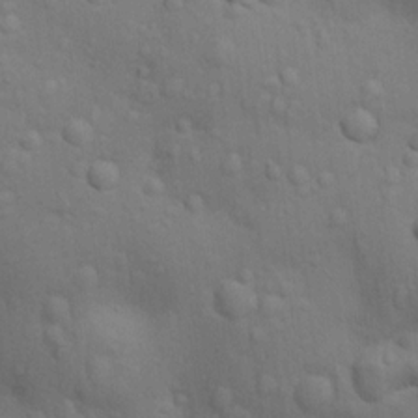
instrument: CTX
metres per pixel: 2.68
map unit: Nhu
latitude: 14.1767
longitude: -30.3657
